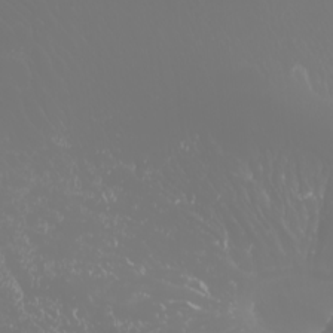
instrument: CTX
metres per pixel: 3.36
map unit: Htu
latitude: -0.5574
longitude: -76.2711
